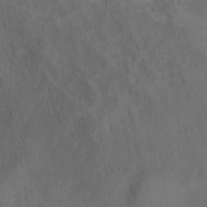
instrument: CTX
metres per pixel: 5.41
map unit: Hto
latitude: 6.4412
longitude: -37.4805
